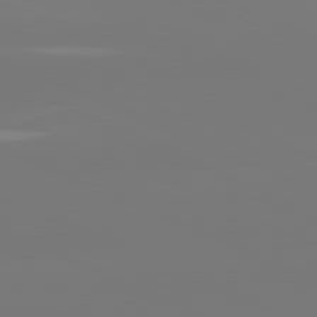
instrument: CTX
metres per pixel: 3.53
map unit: lApd
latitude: 81.4615
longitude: -149.4615
